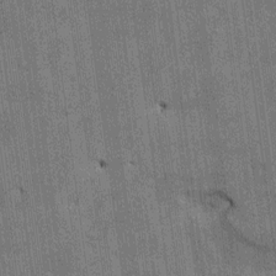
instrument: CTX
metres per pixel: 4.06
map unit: HNhu
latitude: 0.7057
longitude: -5.9717
